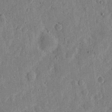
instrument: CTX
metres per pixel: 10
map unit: eHh
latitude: 5.9717
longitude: -72.0444
